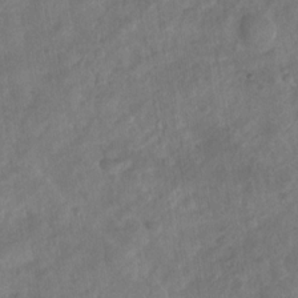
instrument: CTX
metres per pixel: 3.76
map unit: Nhu
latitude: -30.5951
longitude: -62.5546
